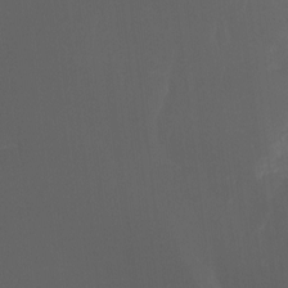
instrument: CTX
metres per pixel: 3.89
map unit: Nhu
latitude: -15.3321
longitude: -57.7638
